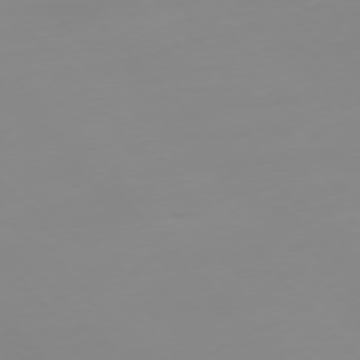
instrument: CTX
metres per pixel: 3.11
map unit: Ap
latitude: -76.8597
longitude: -82.7246
